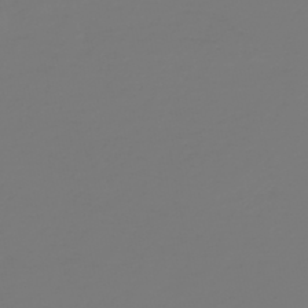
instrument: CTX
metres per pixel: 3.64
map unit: HNb
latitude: -46.7463
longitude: 51.8611
